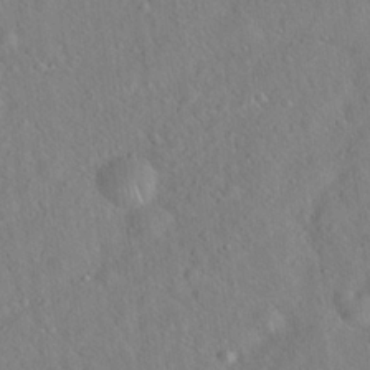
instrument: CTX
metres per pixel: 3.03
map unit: Hto
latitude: 19.9528
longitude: -53.8017
